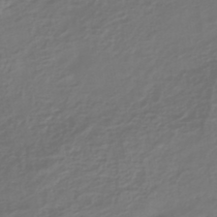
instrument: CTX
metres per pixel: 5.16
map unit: HNhu
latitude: -43.4832
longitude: 103.8611
